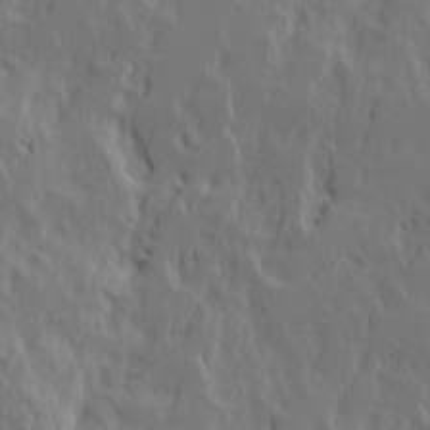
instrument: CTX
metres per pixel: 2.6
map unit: Ave
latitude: 15.3671
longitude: -137.6316
